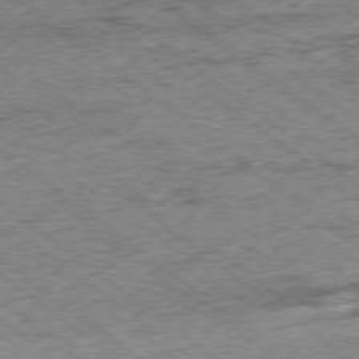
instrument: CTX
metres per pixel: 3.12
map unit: Ap
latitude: -78.7085
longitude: -86.0822
